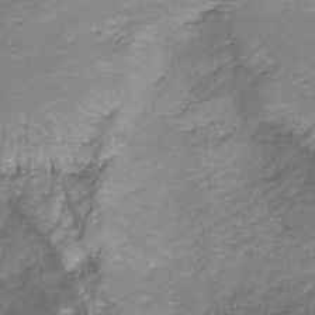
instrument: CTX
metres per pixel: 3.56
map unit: HNhu
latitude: -40.5007
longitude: 109.1242
